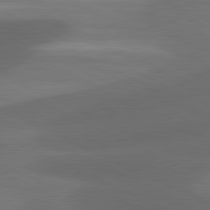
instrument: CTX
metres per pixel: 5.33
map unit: lApd
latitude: 81.3104
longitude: 126.7085
